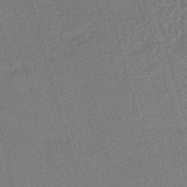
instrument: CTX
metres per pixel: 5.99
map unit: HNhu
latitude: -47.2754
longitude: 99.2565
